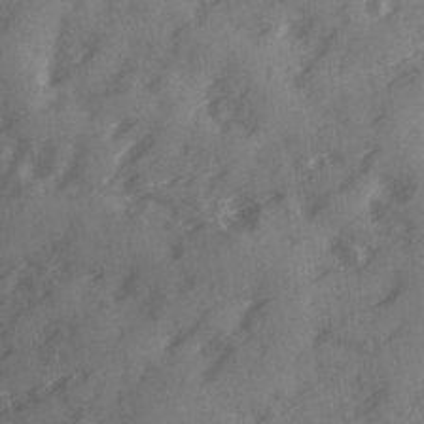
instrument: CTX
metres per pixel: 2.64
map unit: Ave
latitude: 18.9513
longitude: -131.1593
